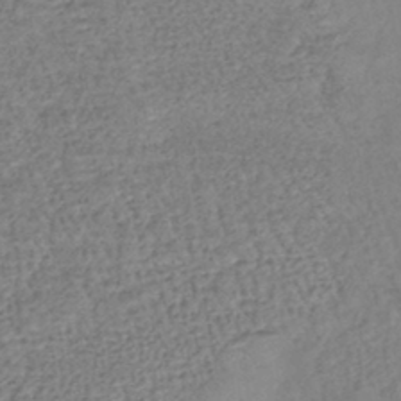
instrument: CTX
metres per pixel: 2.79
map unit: eHb
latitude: -43.2564
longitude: 84.8030
